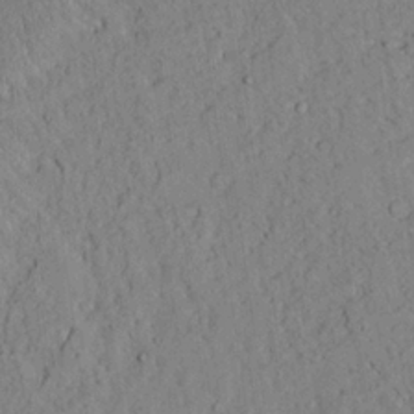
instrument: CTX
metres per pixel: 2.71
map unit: Ave
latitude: 24.3278
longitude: -133.3104
